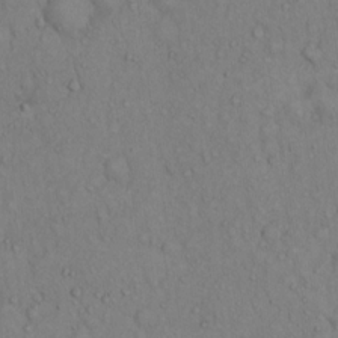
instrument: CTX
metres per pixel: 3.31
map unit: Hto
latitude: 13.6127
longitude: -57.9528
